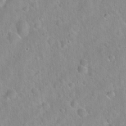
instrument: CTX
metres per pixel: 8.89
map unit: Hto
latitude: 21.1970
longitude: -53.4427
